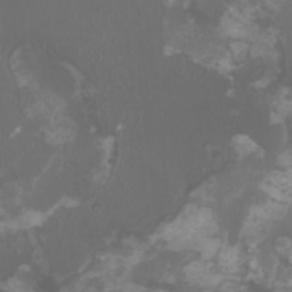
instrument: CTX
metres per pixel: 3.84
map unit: HNhu
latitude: 1.7827
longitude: 1.1620
